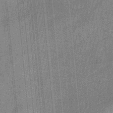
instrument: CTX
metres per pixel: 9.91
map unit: eHb
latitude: -31.1998
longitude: 73.4265
